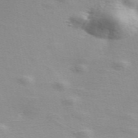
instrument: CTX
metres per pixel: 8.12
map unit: ANa
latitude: 51.6127
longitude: -71.1592
